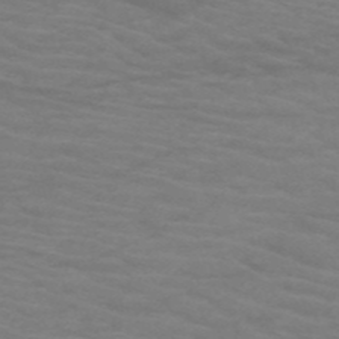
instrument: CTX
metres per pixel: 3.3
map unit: HNb
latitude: -53.3131
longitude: -45.8205
